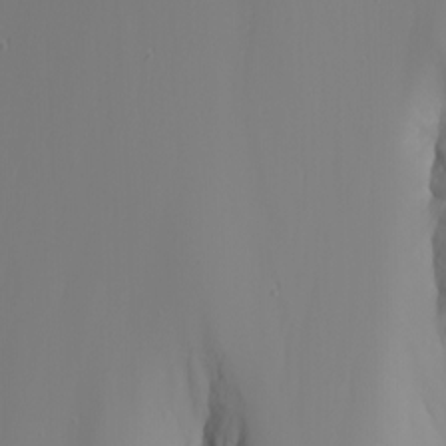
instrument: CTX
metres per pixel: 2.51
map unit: Nhu
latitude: -7.1998
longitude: -88.0633
